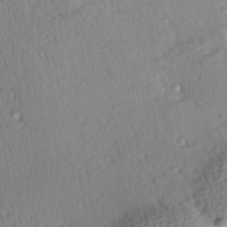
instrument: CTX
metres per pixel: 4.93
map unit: Hve
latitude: 25.5938
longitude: -93.6505
